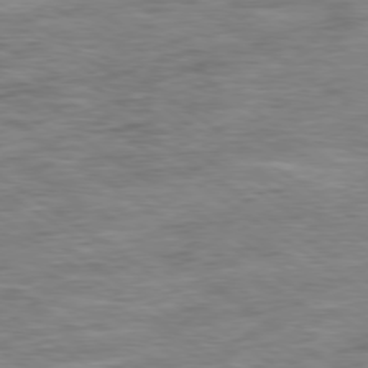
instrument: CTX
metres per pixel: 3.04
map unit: Ap
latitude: -79.5399
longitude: -48.8380
